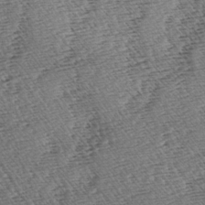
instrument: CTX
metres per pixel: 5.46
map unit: lAa
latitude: -3.5588
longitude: -122.4790
